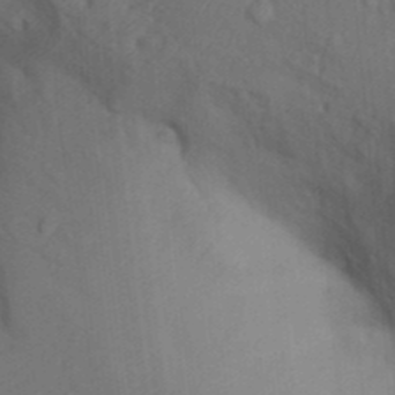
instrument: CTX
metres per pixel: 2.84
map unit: Nhu
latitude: 11.9528
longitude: -28.1200
